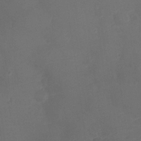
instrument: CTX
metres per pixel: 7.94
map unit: Ht
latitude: 1.0269
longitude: -21.4805
